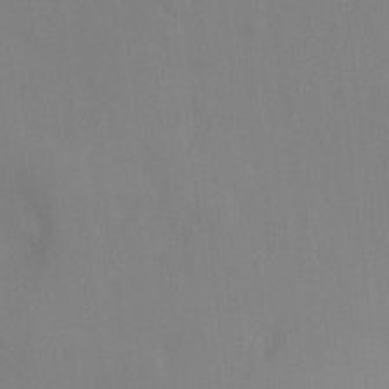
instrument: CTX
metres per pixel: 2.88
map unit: Hto
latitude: -11.3699
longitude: -39.5371
